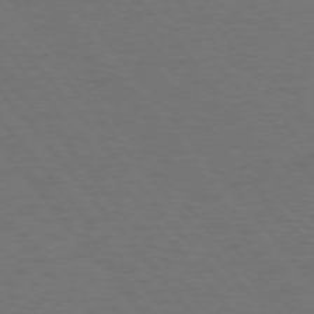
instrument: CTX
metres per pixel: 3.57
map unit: Ap
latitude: -76.2550
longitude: -62.3090
